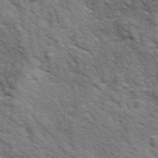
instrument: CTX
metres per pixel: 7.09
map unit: Ave
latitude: 17.9150
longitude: -132.3467
